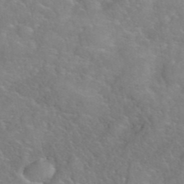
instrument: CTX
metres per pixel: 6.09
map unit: eHh
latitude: 40.6301
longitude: -57.5749
